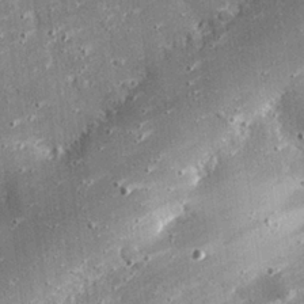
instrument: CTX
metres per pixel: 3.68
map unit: eHh
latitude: 25.4048
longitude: -89.1781
